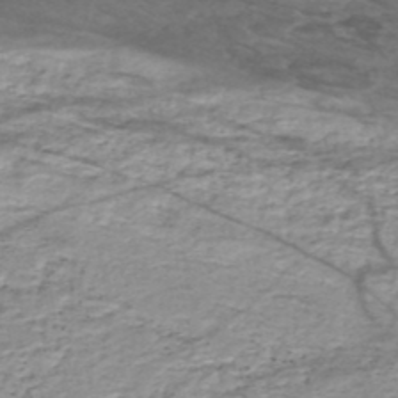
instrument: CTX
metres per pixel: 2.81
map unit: HNhu
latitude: -48.5952
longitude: 28.7463
